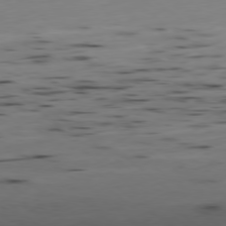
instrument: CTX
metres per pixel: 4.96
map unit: Ap
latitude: -79.1053
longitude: -63.6694
